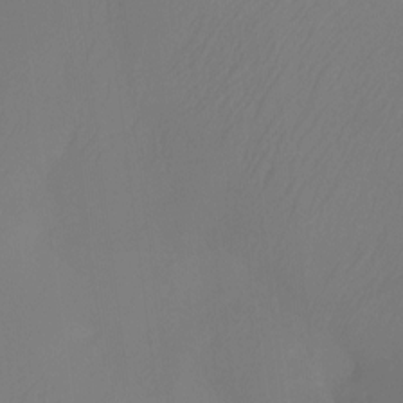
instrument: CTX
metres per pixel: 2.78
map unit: Htu
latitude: -12.8219
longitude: -48.5735
